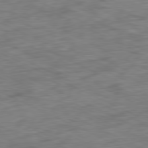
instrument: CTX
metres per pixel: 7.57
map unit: Ap
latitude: -80.9542
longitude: -91.4993
